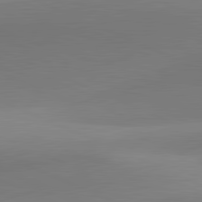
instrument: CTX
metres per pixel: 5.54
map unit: lApd
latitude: 81.7639
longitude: 130.9541
